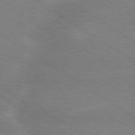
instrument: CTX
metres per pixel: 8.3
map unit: lApd
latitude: 79.7072
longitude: -141.8583
